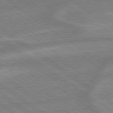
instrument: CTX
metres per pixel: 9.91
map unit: lApd
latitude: 79.2915
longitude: -164.7246
